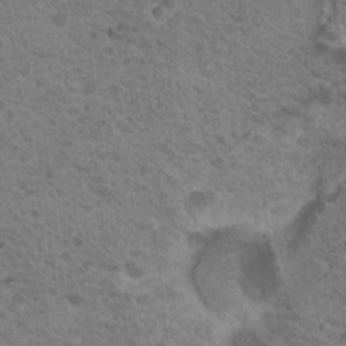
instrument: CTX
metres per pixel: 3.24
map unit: Nhu
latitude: 19.3670
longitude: -31.5938
